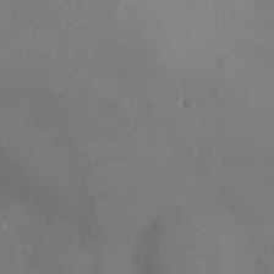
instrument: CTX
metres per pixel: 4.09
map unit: Nhu
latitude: -11.4266
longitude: -21.4238
